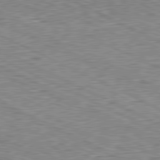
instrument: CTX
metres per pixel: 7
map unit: Hpe
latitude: -81.5399
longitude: 10.0472
